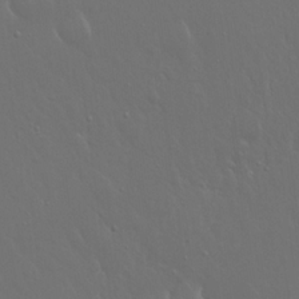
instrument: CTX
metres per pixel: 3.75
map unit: Hto
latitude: 19.0269
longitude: -56.5923
